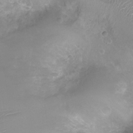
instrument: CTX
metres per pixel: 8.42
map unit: Ht
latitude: -7.3698
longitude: -19.5938
